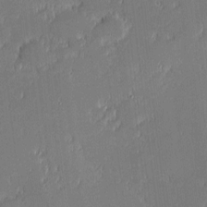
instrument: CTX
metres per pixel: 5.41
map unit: eHh
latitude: -2.6140
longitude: -82.8191
